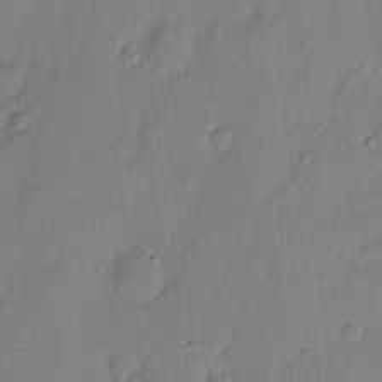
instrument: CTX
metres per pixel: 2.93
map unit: eHh
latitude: 3.7449
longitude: -77.1592
